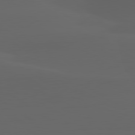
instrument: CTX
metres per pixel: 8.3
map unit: lApd
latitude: 80.1011
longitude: -94.2901
